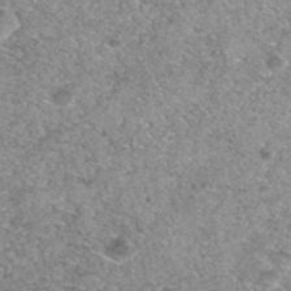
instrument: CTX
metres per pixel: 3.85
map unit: Hto
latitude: 30.6113
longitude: -48.4979
